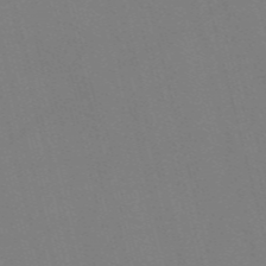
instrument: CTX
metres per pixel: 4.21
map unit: Nve
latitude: -58.2550
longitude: 61.6533
